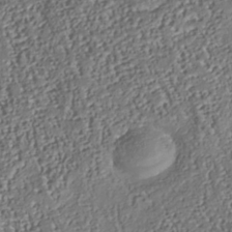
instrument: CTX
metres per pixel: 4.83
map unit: Nhu
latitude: -37.8233
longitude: -80.7624
